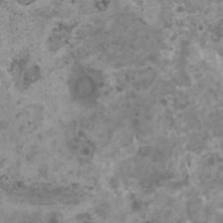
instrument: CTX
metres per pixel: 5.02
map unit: HNhu
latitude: -0.9353
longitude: 2.4251
